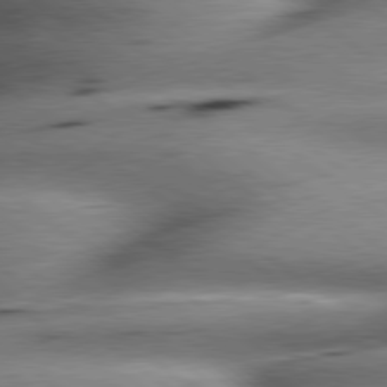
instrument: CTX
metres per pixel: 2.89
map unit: lApd
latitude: 79.3104
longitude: -140.9702
